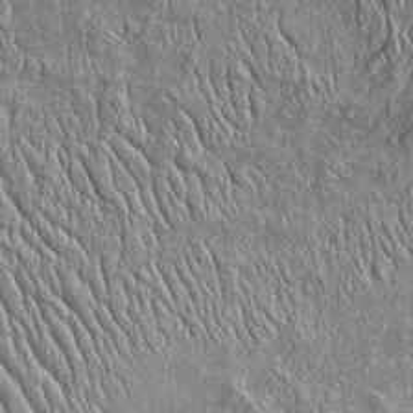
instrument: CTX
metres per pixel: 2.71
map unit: Htu
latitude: -4.2739
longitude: 157.1053
